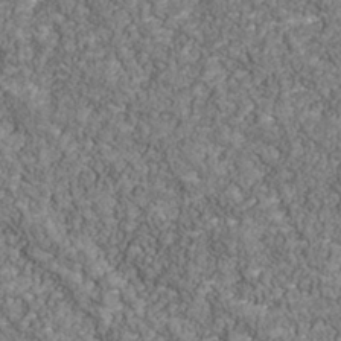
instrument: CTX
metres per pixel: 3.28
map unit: Nhu
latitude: -39.5021
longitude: -84.0444
